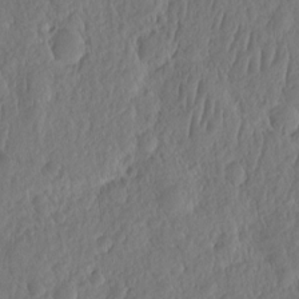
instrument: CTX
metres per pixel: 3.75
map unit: eHh
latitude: -2.8219
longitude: 14.8219
